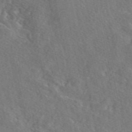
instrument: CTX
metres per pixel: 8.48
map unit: eAb
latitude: 48.5924
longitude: 112.4062
